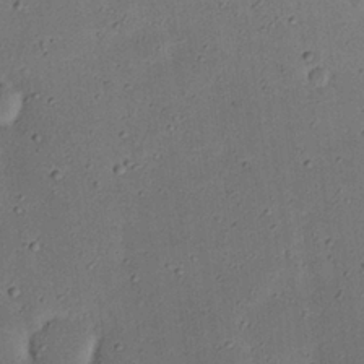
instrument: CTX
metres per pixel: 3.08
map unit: Nhu
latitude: 25.4426
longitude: -71.4426
